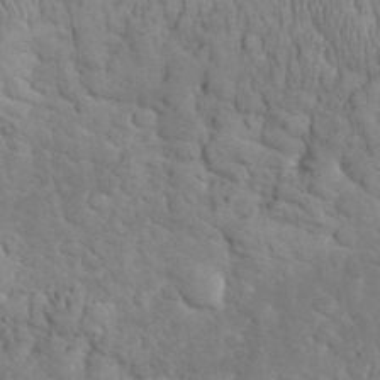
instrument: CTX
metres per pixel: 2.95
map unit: eHh
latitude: 32.5546
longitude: -66.1577
